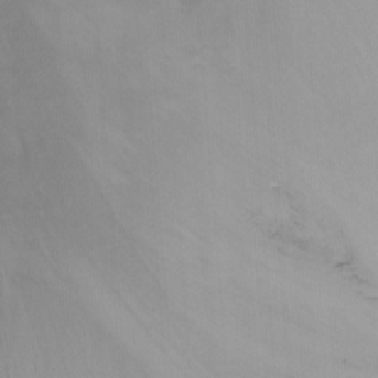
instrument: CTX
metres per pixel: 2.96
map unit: Nhu
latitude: -13.5399
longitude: -62.2523
